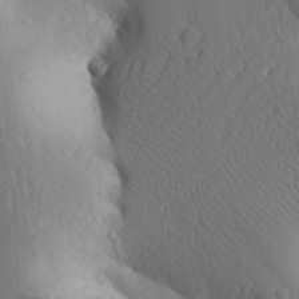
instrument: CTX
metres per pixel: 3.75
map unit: Aa
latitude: 25.8205
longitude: -149.2348
